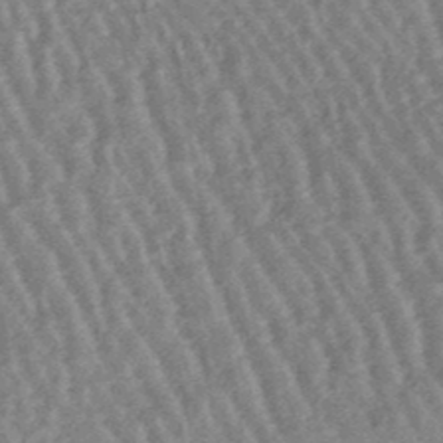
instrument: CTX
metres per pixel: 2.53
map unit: lHb
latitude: -48.0850
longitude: 79.1809
